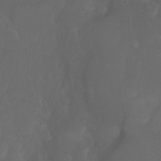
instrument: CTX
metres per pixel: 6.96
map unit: Nhu
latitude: 22.6301
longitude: -66.2522
